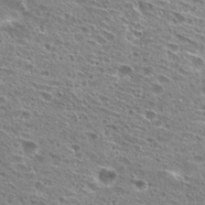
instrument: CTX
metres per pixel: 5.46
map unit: Hto
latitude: 27.2726
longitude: -45.6127
